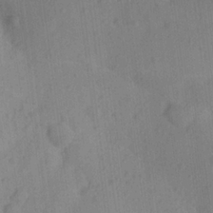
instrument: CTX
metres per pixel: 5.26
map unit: Ave
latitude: 21.8773
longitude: -137.8584
